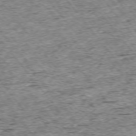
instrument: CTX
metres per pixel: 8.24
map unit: Ap
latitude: -74.9164
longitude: -86.8191
